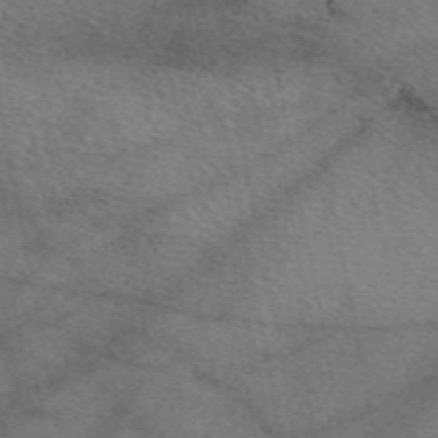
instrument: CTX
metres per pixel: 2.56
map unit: eAb
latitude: 50.5356
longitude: 110.1605
